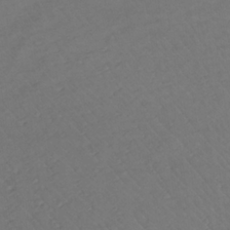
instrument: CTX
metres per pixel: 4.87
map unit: lHb
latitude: -33.6722
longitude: 72.1606
